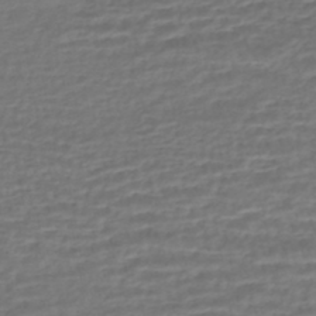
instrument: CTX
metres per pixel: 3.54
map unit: HNhu
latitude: -45.7100
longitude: 102.8408
